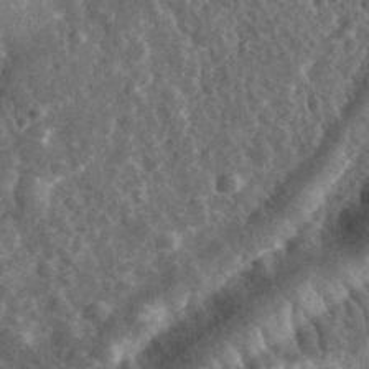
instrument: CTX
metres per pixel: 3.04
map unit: eHh
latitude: 34.6112
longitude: -79.0270
